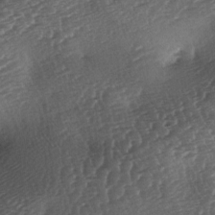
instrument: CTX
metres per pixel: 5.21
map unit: lAa
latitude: -3.5021
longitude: -126.9703
